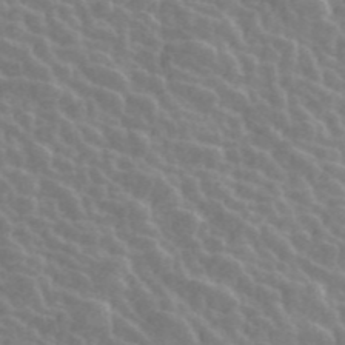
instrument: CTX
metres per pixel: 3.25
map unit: ANa
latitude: 45.4049
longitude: 38.2550
